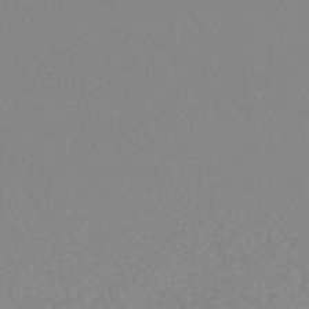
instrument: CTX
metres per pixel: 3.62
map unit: lHb
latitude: -44.2362
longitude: 73.8989
